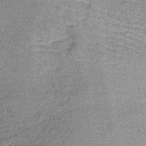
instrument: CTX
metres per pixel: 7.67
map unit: lHb
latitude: -37.2942
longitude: 65.6344
